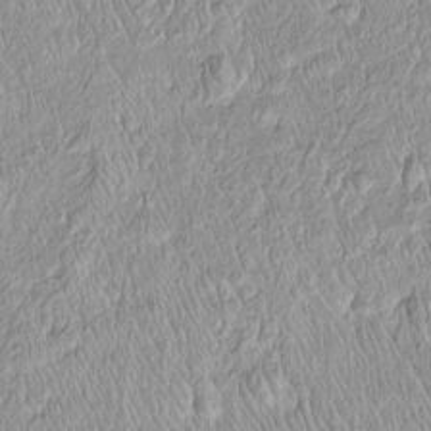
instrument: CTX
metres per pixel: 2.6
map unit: Htu
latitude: -4.4818
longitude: 158.4818
